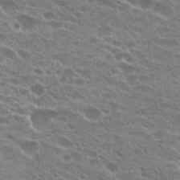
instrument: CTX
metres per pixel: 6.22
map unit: Hto
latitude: 24.1577
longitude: -42.3089
